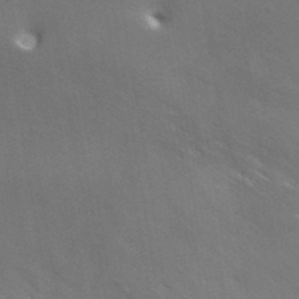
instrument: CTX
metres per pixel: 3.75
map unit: ANa
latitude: 37.5182
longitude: 20.0094
